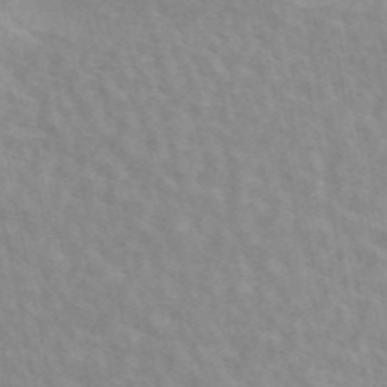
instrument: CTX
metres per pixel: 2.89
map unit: ANa
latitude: 46.5168
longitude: 25.6344
